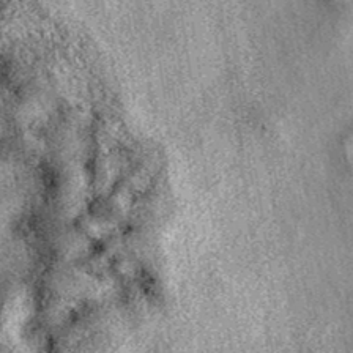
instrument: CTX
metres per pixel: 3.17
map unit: eAb
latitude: 39.5560
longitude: 111.6155
